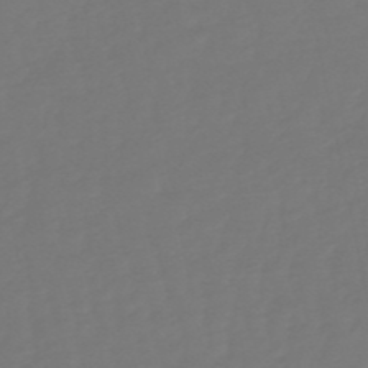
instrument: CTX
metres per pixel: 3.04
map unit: eHb
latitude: -50.7463
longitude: 77.9178
